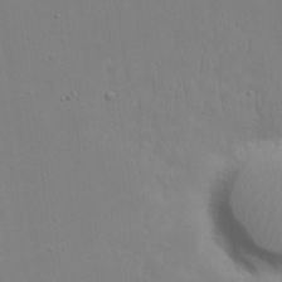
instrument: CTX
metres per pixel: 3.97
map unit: eHh
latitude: 18.2522
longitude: -71.9717
